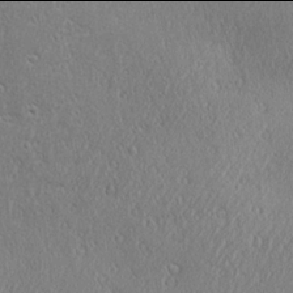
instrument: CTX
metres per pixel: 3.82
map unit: Ave
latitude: 21.9906
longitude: -136.7058
